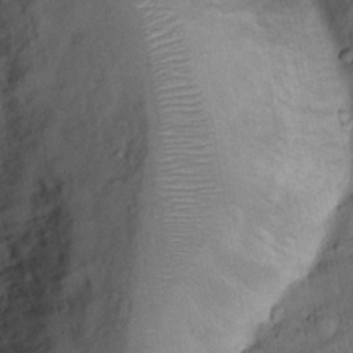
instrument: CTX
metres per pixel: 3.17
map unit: Nhu
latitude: 12.6869
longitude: -29.0458
